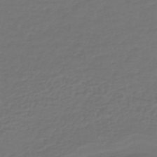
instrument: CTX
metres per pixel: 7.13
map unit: lHb
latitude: -43.2564
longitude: 60.7274
